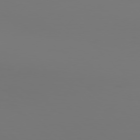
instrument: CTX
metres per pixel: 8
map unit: Hpe
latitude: 77.3481
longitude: -134.8947
